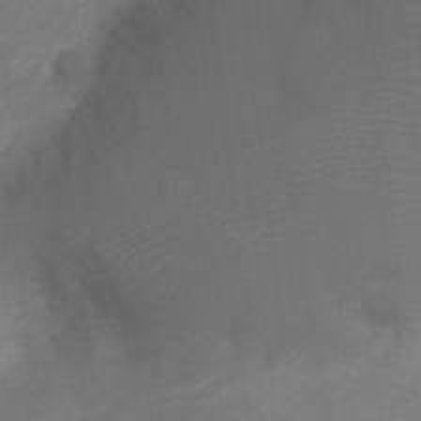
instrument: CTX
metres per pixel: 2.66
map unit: Nve
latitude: -20.4251
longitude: 107.9367
